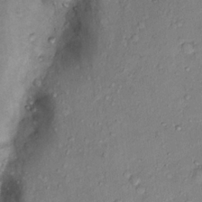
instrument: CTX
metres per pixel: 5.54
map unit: Hto
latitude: 13.8583
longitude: -29.8394
